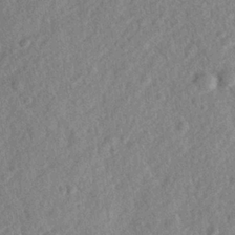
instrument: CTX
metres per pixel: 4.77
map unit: lHvf
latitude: 23.9150
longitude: 144.0094
